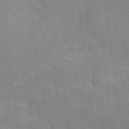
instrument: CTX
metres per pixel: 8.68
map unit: Hve
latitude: 18.1955
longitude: 151.3321
